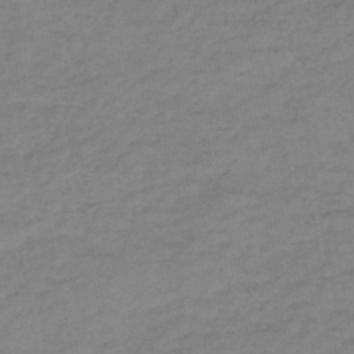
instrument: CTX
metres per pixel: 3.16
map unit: HNb
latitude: -46.6707
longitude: -38.3278
